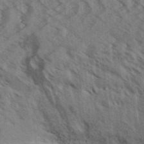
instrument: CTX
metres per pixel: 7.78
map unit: Aa
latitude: 32.8002
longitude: -138.8569
